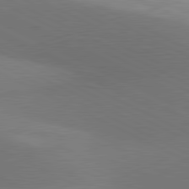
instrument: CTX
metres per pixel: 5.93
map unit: lApd
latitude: 81.1214
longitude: 139.4266
